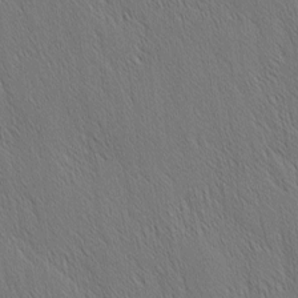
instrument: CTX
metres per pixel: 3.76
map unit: Nhu
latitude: -4.2550
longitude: -150.8947
